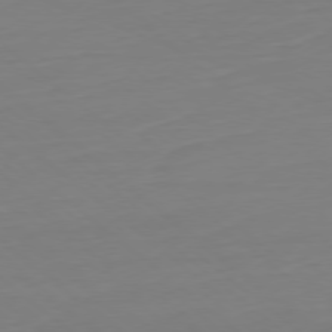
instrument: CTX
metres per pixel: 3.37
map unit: Ap
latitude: -78.3873
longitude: -76.8947
